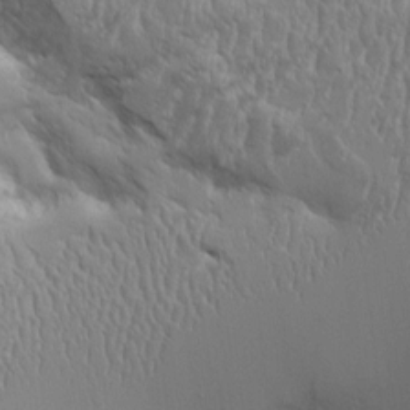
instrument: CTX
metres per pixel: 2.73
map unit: Aa
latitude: 9.3671
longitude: -130.1956
